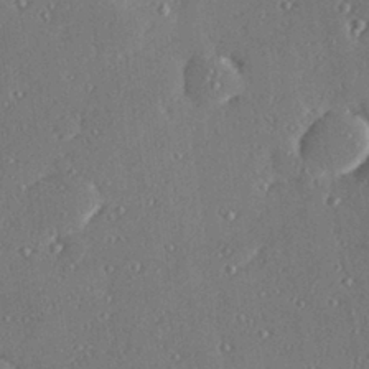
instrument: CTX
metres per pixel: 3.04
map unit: Hve
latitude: 28.1011
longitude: -91.4804
